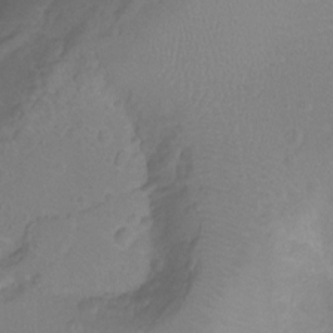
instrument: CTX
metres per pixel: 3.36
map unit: Nhu
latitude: -15.0865
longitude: -26.0822
